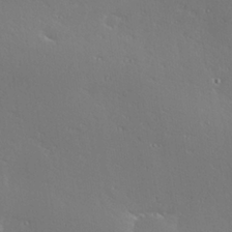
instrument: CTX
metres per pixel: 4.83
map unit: Hve
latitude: 24.4223
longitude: -98.1010
